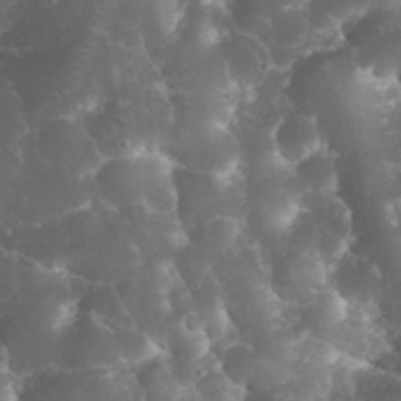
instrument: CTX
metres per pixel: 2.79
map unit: eHh
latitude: 34.7246
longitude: -64.5924
